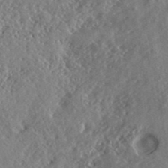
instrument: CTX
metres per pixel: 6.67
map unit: lHvf
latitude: 40.8757
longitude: -88.5546
